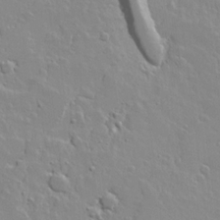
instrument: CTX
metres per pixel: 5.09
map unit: lAvf
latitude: 16.5735
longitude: -128.7057
